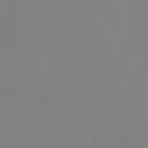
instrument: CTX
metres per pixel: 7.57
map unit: Htu
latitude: -14.7275
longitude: -48.4790
